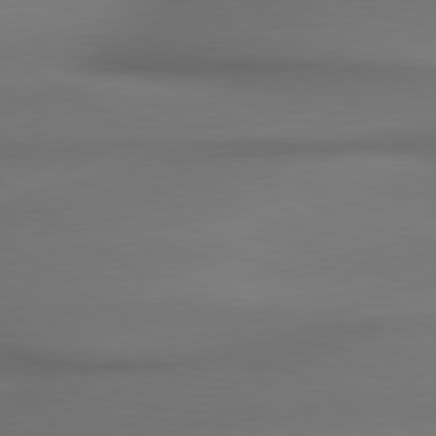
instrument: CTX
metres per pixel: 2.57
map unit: lApd
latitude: 79.8961
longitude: -173.6693
